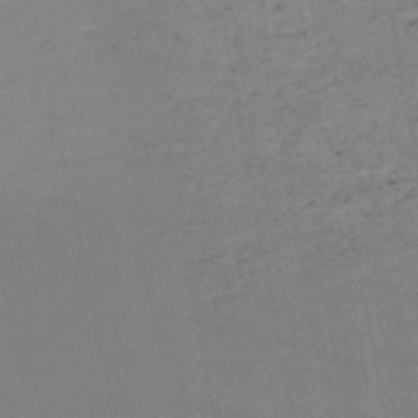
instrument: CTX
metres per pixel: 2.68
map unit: HNb
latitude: -52.1794
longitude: -52.0444
